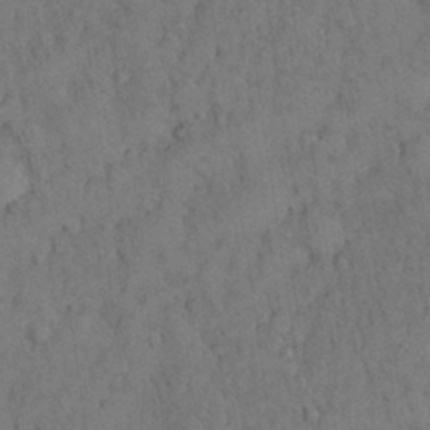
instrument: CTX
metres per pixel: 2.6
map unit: Nhu
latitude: 28.7624
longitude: -72.1389
